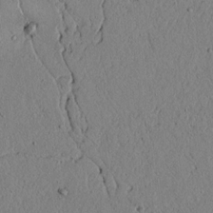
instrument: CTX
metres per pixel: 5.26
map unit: lAvf
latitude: 5.2348
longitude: 166.6896
